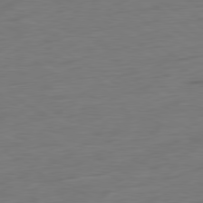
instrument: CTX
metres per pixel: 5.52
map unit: Ap
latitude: -80.5574
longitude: -79.7072
